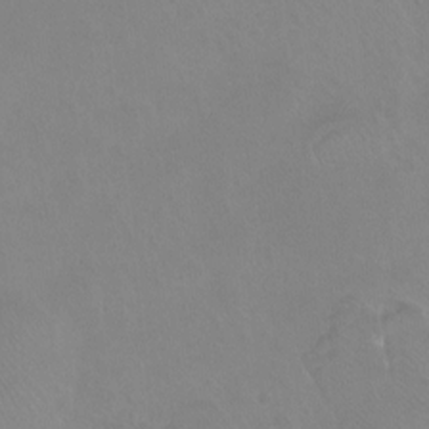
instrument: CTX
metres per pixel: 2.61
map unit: Ht
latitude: -11.0675
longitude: -44.4412
